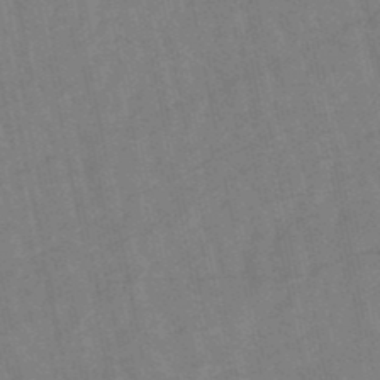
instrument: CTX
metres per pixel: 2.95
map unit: lHb
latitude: -49.0487
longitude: 78.1228
